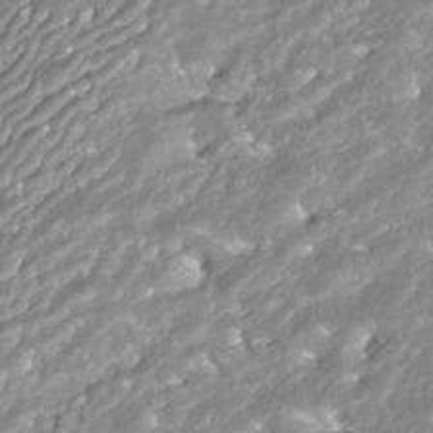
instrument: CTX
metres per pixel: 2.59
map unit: ANa
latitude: -41.4643
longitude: 103.6155
